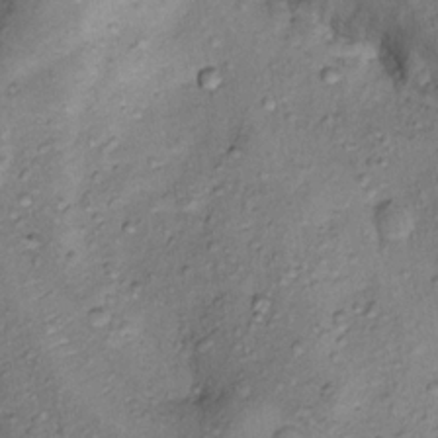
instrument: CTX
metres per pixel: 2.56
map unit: Nhu
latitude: 12.5168
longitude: -28.9702
